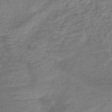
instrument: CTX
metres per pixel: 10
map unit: lHb
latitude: -41.8233
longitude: 80.5385
